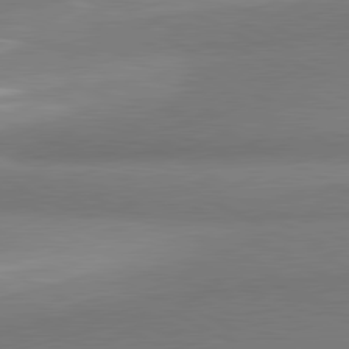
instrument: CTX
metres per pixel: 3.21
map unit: lApd
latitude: 80.8947
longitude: 167.3321
